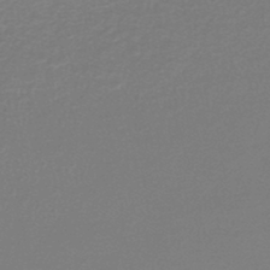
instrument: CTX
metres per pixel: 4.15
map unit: lHb
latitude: -42.0661
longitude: 62.4251
